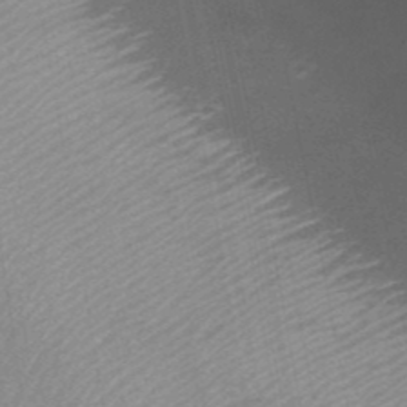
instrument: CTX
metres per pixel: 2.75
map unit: Nhu
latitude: 28.4034
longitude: -54.7435
